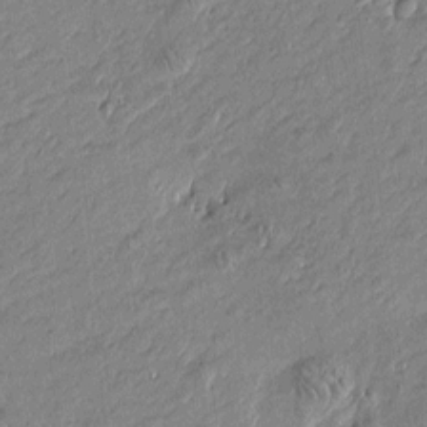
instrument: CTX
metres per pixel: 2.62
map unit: Htu
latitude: -6.4440
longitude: 176.7274
